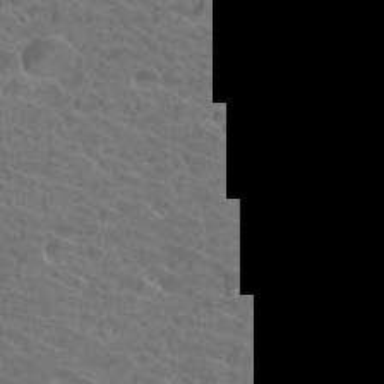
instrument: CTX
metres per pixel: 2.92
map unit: Hto
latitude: 34.6301
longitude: -39.3482
